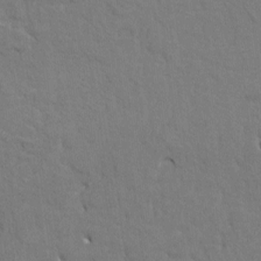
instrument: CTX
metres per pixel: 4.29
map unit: HNhu
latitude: 7.1214
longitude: -4.1767
